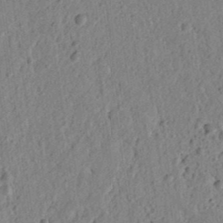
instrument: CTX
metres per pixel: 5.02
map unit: lAvf
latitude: 6.8569
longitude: 165.6911
